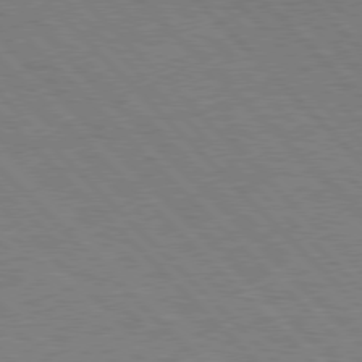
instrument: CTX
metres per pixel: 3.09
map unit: Hpe
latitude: 77.0647
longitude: -126.6869
